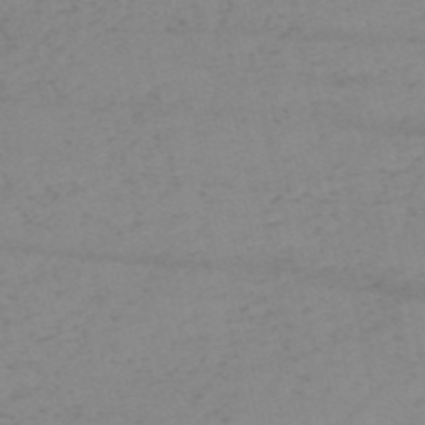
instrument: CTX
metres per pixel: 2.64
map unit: HNb
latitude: -54.7652
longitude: -47.2159
